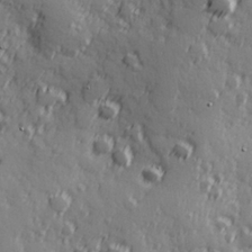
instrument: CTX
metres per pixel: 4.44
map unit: Hve
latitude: 25.9150
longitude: 146.9164
